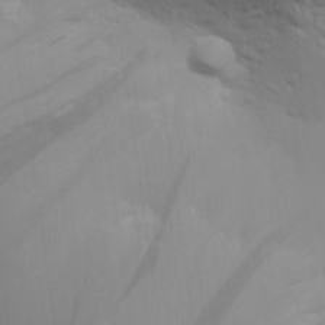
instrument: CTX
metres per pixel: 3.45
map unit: Aa
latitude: 27.8961
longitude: -139.0269
